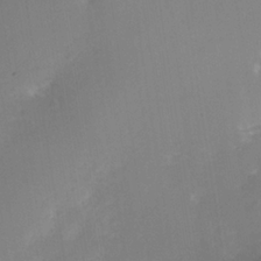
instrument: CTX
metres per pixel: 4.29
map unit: Nhe
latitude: -37.0675
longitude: -113.1781
